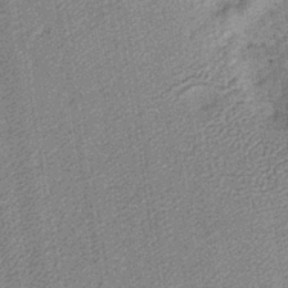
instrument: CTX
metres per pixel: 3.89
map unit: lHb
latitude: -40.0472
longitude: 64.5385
